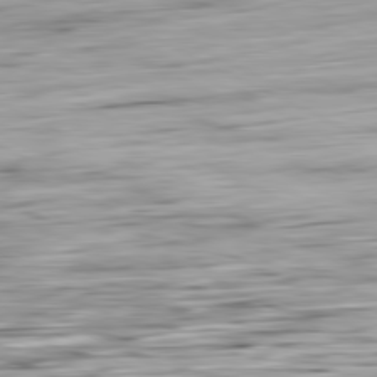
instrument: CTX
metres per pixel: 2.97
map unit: Ap
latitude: -81.0487
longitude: -82.7246
